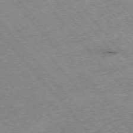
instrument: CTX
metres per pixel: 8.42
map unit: Hpe
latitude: -75.9556
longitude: -17.6316
